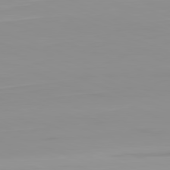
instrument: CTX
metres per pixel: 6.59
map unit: Hpe
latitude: -82.2550
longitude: 17.7289
